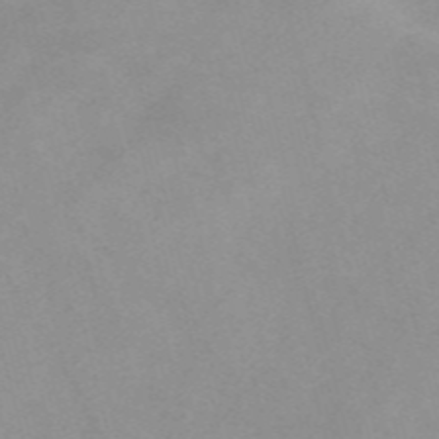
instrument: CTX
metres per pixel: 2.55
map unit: Nve
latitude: -57.2943
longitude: 59.2564
